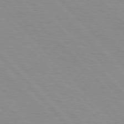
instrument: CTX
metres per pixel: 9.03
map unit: Hpe
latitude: 76.6679
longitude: -154.4223
